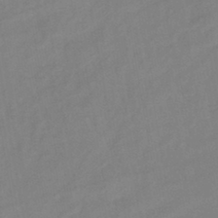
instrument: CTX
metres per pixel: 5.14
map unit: eHb
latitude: -43.1242
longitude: 85.1431
